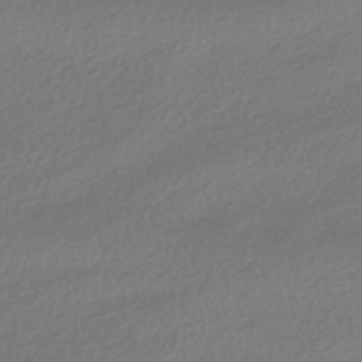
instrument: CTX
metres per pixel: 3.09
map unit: HNhu
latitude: -41.5210
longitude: 94.8408
